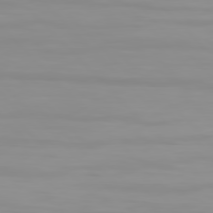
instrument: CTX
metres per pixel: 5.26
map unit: Hpe
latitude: 77.4237
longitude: -163.8773
